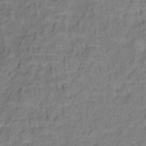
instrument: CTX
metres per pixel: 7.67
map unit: Ht
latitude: 12.4034
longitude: -40.0633
